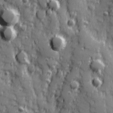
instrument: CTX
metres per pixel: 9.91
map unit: Hve
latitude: 25.4048
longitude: 146.6896
